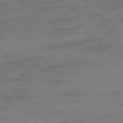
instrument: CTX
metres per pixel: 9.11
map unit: Ap
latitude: -76.0283
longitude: -84.5735
